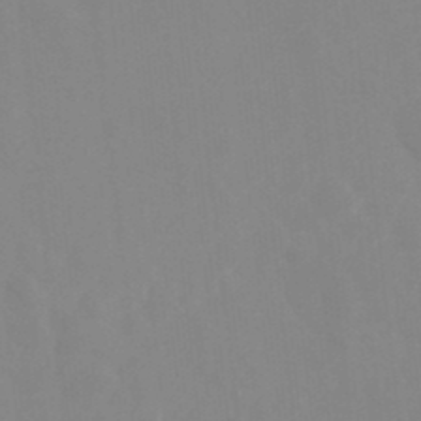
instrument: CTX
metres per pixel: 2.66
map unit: Ht
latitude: -14.8597
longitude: -56.0822
